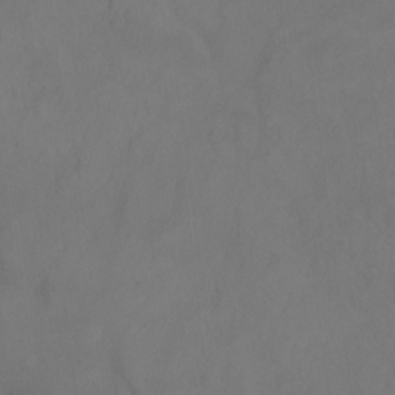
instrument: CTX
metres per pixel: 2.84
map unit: Ht
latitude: -0.2929
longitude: -32.7057
